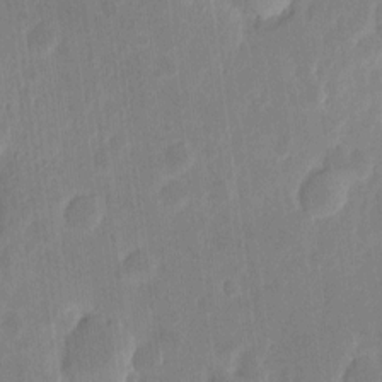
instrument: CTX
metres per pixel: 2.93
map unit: eHh
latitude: 6.4034
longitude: -70.2144
